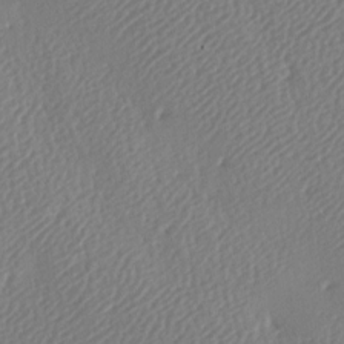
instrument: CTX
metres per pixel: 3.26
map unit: lAa
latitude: -8.9731
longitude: -128.1200
